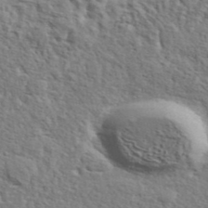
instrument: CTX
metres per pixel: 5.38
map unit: ANa
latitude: 42.3467
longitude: 50.2550
